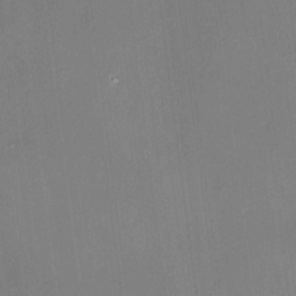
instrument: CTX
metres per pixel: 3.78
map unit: HNhu
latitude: 9.8206
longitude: 11.2376
